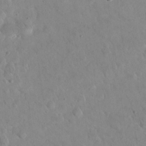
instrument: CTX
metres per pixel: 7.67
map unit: eHh
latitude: 24.7435
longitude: -66.8191
